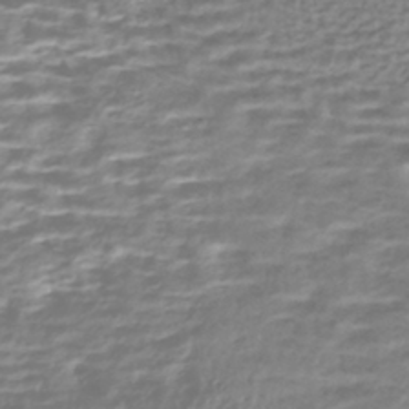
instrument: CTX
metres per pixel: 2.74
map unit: HNhu
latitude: -43.0486
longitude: 100.6518
